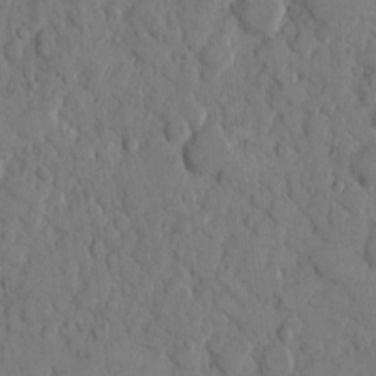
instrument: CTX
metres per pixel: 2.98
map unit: eHh
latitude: 9.3293
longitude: -64.5546
